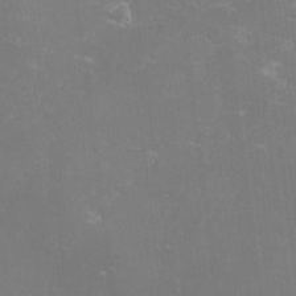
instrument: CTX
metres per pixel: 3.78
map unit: lHvf
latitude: -14.2929
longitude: -100.4223
